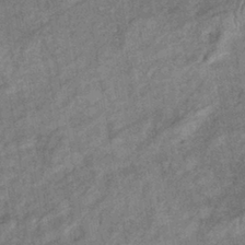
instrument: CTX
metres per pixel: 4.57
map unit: eHb
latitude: -38.3495
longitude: 77.7667
